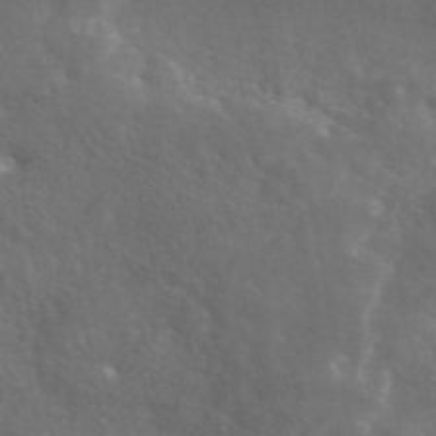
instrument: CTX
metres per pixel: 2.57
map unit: eAb
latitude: 45.8772
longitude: 117.0297
